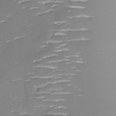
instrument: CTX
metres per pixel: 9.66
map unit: Nhu
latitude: -29.1620
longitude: -78.1200
